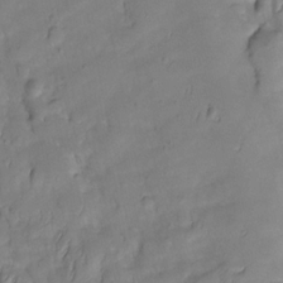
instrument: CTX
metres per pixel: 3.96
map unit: Htu
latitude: -2.5951
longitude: 149.9745
